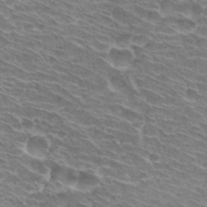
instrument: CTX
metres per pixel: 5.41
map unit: Hto
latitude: 30.7058
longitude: -42.4412
